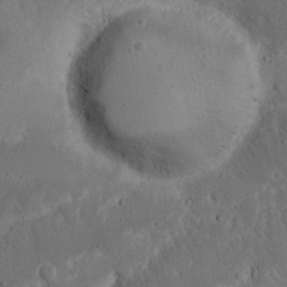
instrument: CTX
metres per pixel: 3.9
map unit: Nhu
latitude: 21.6505
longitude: -72.1200
